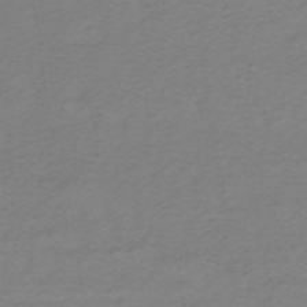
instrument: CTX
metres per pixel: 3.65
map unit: lHb
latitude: -35.4265
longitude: 70.5007
